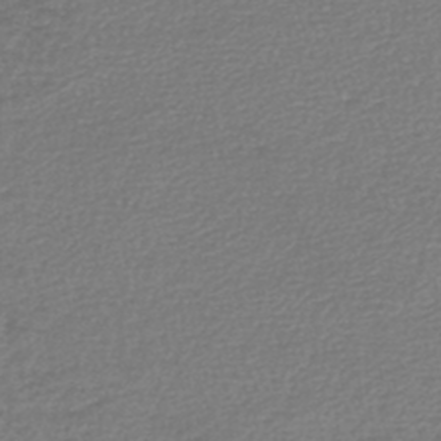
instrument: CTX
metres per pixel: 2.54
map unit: lHb
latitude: -44.6707
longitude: 58.8974
